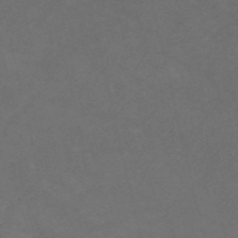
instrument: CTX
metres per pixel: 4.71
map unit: HNb
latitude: -56.1039
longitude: -45.4048
